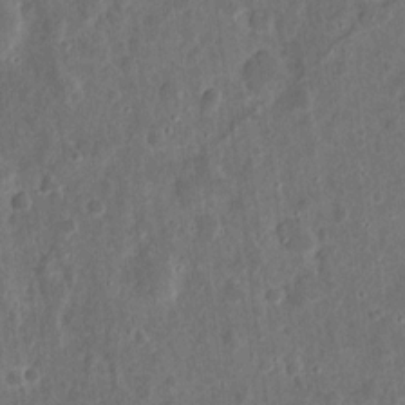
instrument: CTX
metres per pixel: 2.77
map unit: eHh
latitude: 11.9339
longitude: -73.5183
